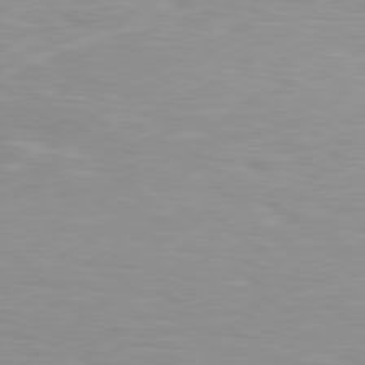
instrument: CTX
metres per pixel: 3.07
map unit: Hpe
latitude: 78.2901
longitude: -149.5182
